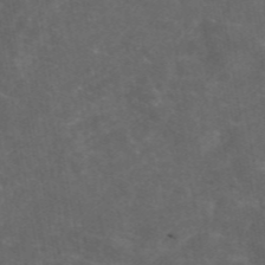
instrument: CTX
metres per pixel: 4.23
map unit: eAb
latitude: 46.5168
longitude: 126.1038
